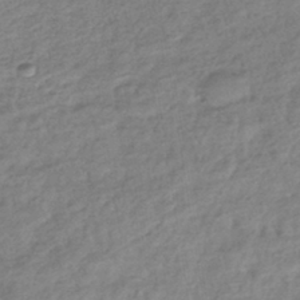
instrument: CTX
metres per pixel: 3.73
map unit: lHb
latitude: -40.4440
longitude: 73.8422
